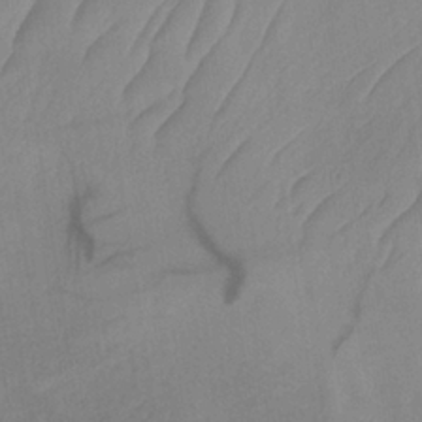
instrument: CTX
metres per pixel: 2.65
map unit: HNb
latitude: -33.2376
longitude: 63.8233
